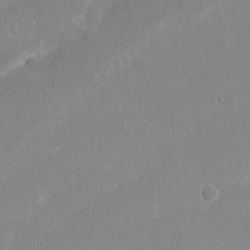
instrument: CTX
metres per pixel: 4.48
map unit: eHh
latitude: 15.0459
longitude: -71.8961
